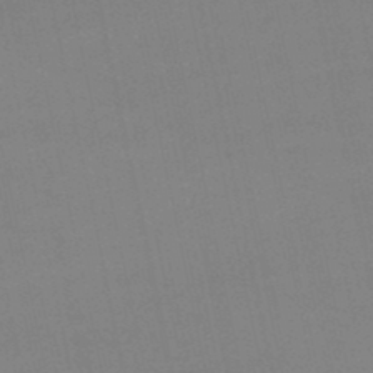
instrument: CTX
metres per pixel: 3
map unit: lHb
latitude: -46.3117
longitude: 58.7274
